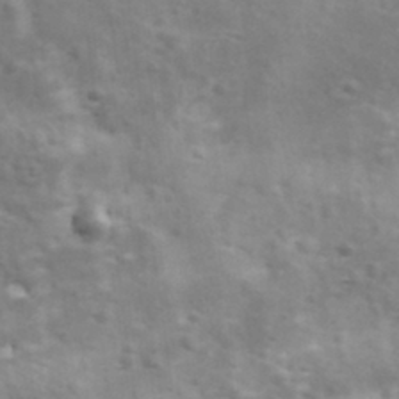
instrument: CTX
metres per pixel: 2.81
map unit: Ave
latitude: 11.7828
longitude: -104.7058
